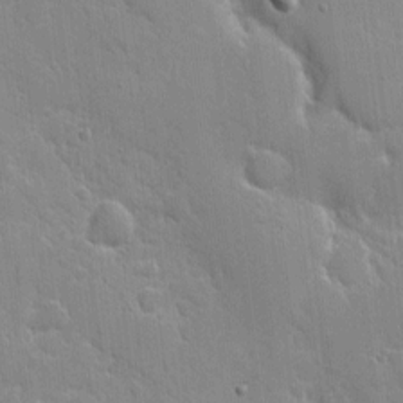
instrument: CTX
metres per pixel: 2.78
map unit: eHh
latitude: 4.6113
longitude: -67.0647
